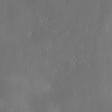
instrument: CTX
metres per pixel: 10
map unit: lAa
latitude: 4.1956
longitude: -117.3860
